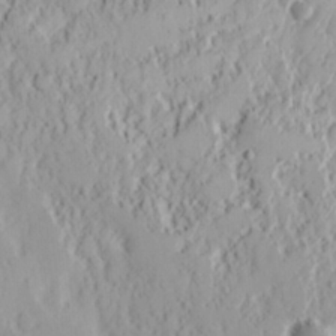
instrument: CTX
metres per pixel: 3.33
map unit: Nhu
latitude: 15.2915
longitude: -73.3671
